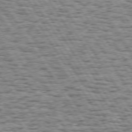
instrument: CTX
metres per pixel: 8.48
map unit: Hpe
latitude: 73.4238
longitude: -131.9151
